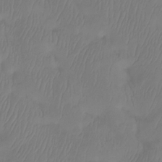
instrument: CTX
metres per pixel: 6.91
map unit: Htu
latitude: -14.3496
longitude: -47.0459
